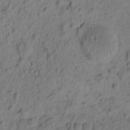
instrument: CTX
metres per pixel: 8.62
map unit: eHh
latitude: -0.7464
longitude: 16.4818
